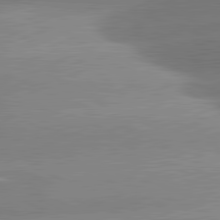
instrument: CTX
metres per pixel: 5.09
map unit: lApd
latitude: 81.4237
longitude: -159.6883
